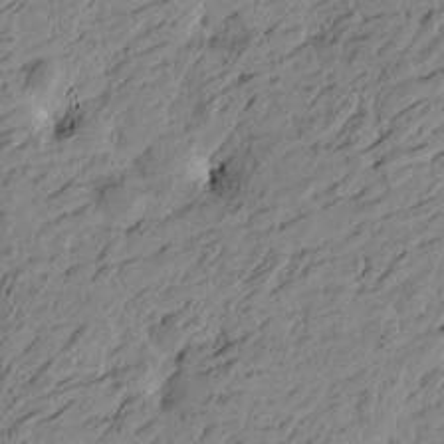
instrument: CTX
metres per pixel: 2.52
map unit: Htu
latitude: -4.8219
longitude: -179.4805
